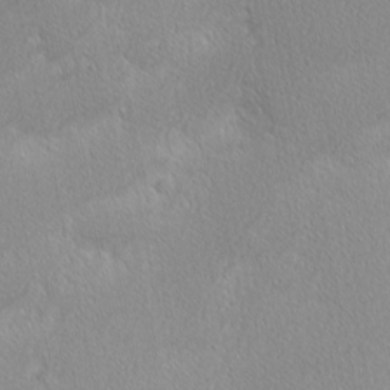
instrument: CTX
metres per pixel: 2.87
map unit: Nhu
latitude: 1.9150
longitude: -77.1214
